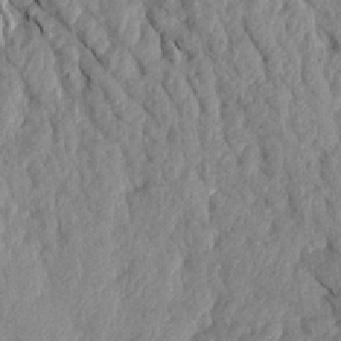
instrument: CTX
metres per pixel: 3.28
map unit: Aa
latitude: 17.9717
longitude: -146.0822
